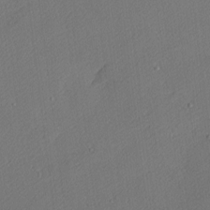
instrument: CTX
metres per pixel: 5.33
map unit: Nhu
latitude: 1.2726
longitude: -77.1592
